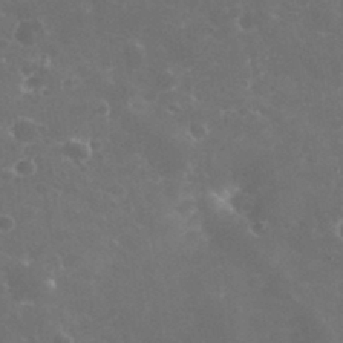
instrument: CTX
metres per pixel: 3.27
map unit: eHh
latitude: 32.8380
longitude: -61.3481
